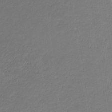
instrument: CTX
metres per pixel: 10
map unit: eHb
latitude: -31.9178
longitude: 67.5021
